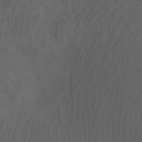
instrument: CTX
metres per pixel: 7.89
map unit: Aa
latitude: -7.7288
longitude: -80.6301
